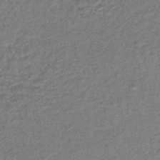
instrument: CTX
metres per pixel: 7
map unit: lHb
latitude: -40.8786
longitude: 71.3510
